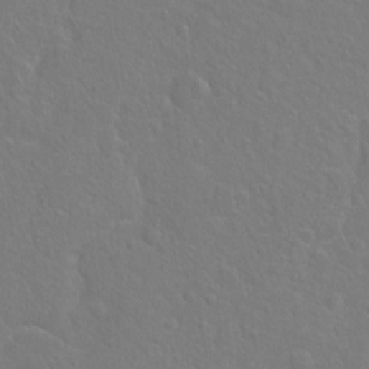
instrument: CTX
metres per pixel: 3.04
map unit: Hto
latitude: -4.2739
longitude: -35.6882
